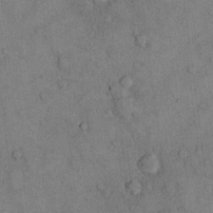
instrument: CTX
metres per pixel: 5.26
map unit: Hto
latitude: 11.1592
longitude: -59.2537
